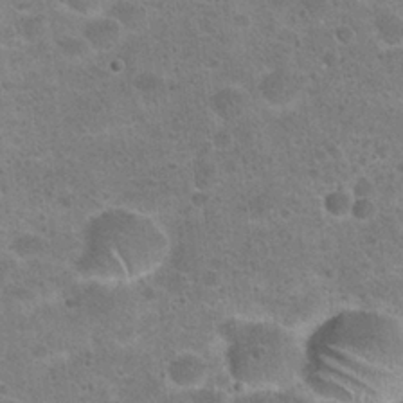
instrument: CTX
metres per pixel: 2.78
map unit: Hto
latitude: 22.3845
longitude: -49.0647
